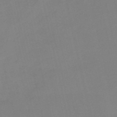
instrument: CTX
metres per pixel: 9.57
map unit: HNb
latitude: -53.7477
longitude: -50.2144
